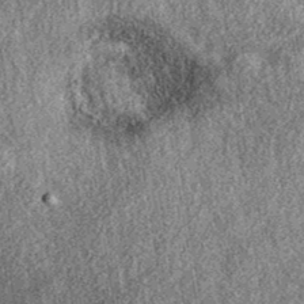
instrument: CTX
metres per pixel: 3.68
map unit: eAb
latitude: 38.4790
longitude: 109.1809
